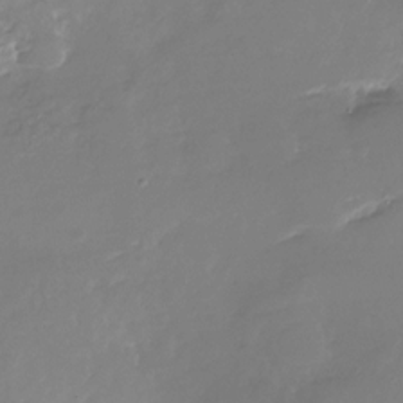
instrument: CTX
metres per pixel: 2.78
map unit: Nhu
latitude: -29.0487
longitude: -79.7828
